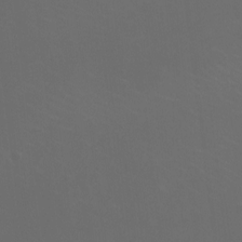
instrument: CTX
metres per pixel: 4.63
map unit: HNhu
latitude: 1.4237
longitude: -1.7449
